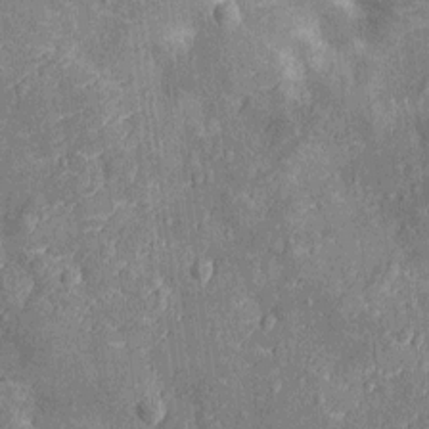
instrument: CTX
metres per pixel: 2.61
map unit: Nhu
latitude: -13.2376
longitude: -23.8394
